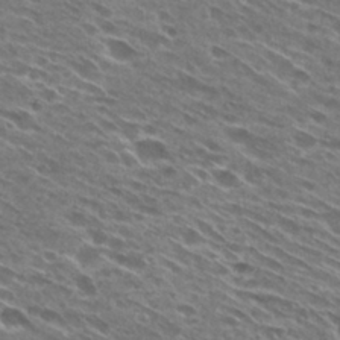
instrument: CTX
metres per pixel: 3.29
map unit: Hto
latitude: 28.7246
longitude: -43.5938
